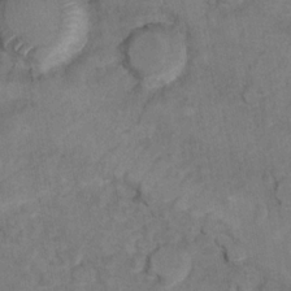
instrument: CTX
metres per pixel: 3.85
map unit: Hto
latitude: 8.2334
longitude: -35.5938
